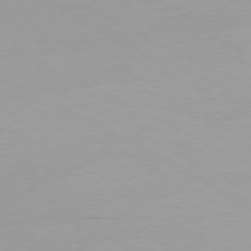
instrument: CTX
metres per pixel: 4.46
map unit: Ap
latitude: -79.8989
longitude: -76.1955
